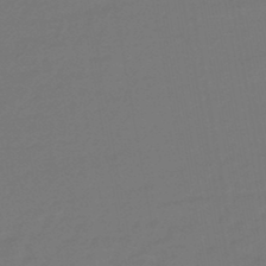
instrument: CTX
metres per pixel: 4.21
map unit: eHb
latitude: -46.8975
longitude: 88.4251
